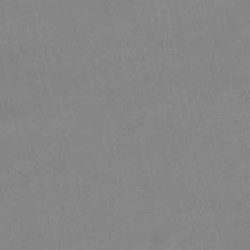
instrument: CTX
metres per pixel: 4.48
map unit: lHb
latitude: -48.8786
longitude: 70.7274
